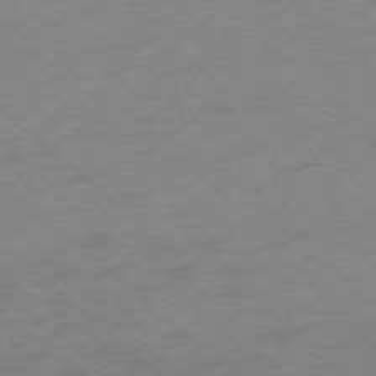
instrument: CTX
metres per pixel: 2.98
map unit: Ap
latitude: -77.8422
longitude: -78.6491
